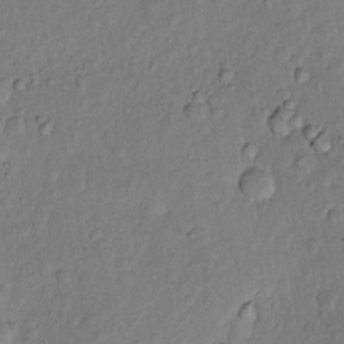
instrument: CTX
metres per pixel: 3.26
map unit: Nhu
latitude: 6.4223
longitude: -24.5545
